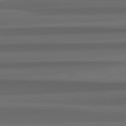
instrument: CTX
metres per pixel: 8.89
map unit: lApd
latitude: 82.8191
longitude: 176.3117
